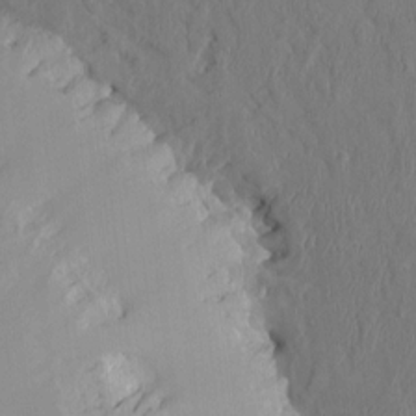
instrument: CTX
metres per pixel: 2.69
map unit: HNhu
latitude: 2.5168
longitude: -4.9514
